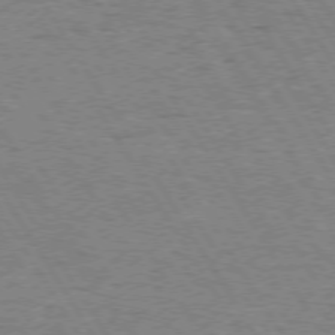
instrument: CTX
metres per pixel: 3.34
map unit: Hpe
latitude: 73.6127
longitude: -143.3293
